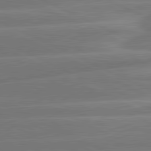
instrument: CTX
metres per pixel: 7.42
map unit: lApd
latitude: 81.4048
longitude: -135.0269
